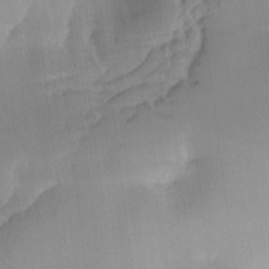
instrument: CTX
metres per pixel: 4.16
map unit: Ave
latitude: -9.9178
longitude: -123.2915
